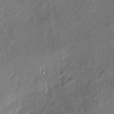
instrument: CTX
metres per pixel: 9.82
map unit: eHh
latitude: 5.3671
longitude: -73.0837
